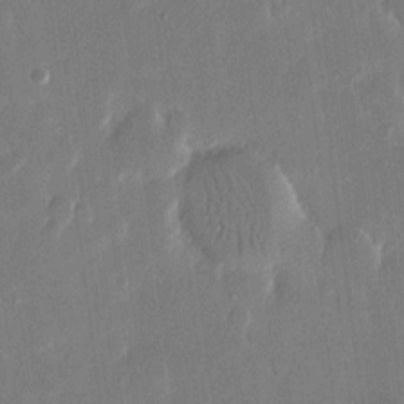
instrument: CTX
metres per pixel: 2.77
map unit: eHh
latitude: 14.6113
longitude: -70.2144
